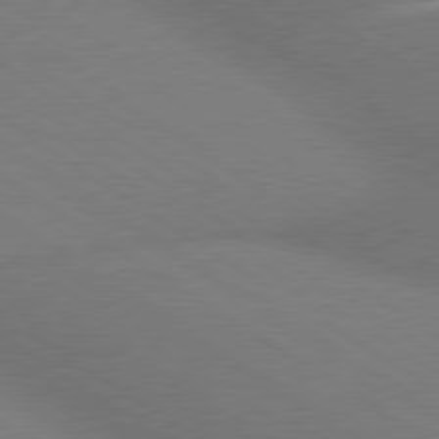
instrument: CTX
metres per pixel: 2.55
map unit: lApd
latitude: 79.9339
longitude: 178.5573
